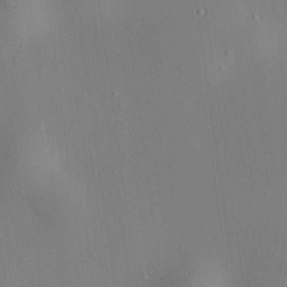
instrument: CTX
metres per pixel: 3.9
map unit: HNhu
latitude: 8.5168
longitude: 14.4062
